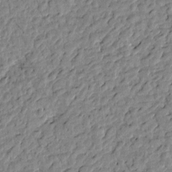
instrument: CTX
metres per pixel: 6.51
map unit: Htu
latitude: -1.1243
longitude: -179.2537
